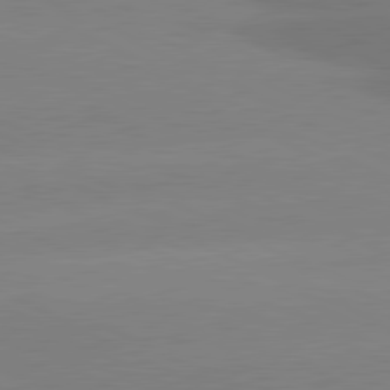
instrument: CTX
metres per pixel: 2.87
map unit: lApd
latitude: 80.9703
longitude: -151.2915
